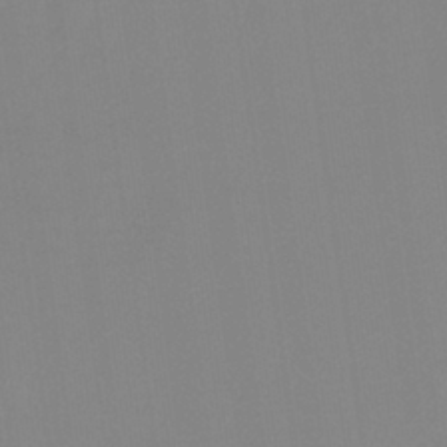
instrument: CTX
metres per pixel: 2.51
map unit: HNb
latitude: -36.6518
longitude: 54.7085
